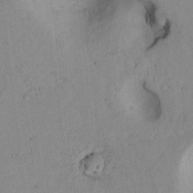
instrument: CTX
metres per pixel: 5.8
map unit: lAvf
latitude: 8.8569
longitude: 168.0472
